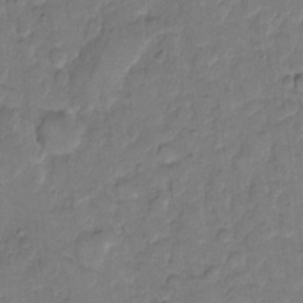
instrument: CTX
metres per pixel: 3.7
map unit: eHh
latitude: 10.0633
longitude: -64.4223
